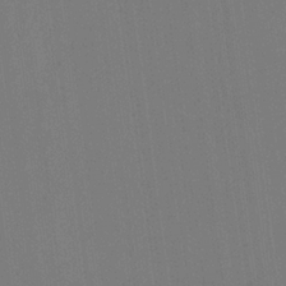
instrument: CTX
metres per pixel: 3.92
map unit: HNhu
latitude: 5.2348
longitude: 12.2551
